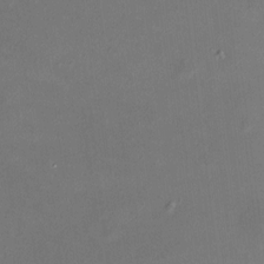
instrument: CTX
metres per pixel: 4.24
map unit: HNhu
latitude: 7.0458
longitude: 9.1431
